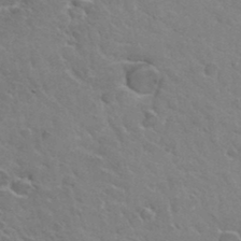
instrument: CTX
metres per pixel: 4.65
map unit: Hto
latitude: 34.7057
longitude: -50.2144
